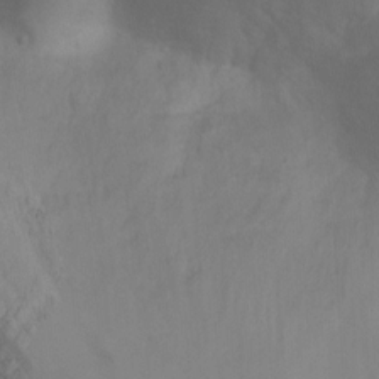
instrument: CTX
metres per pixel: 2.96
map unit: Ht
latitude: 3.5749
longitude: -28.9325
